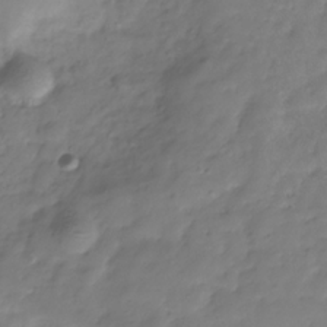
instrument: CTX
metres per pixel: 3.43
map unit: Hve
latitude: -31.7288
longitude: 90.3307
